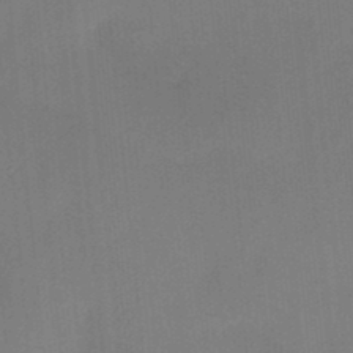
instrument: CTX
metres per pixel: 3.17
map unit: HNhu
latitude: 13.4238
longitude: 10.7274
